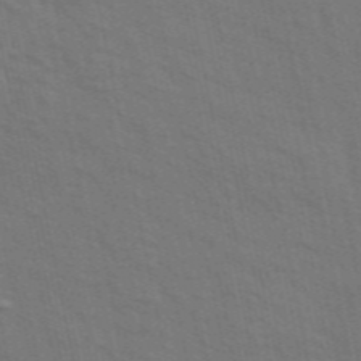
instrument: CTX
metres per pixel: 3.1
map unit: ANa
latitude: 48.7435
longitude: -77.2159
